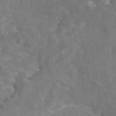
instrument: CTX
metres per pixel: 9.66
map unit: eAb
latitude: 46.1956
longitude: 120.1228
